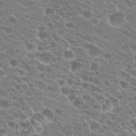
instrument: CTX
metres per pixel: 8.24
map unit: Hto
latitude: 23.8394
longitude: -41.7071
